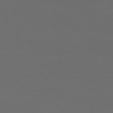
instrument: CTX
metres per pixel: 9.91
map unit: Ap
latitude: -76.4062
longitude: -82.4034
